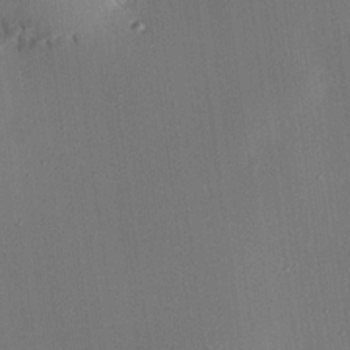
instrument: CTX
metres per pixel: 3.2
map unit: eHh
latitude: 22.7813
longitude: -90.8002
